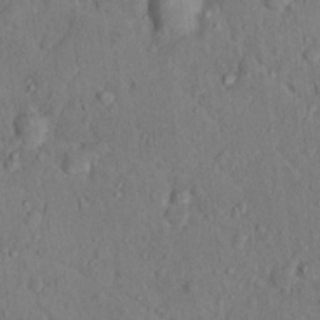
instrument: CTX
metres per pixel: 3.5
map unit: Hto
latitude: 15.6883
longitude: -30.7813
